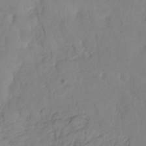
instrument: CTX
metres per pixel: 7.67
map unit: HNhu
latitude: -24.1039
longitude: 49.4455
